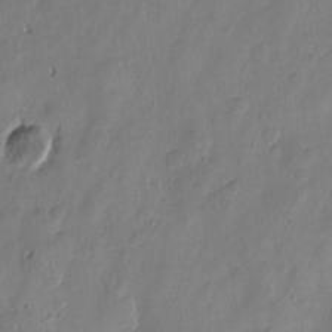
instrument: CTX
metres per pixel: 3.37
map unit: Htu
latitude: -3.2375
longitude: -177.2348
